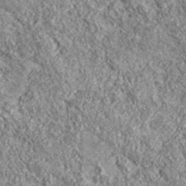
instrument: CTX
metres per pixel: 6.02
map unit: eHh
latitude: 43.2348
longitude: -89.6883
